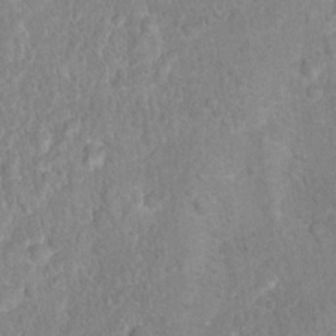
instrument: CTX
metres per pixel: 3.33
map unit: Hto
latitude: 16.7246
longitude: -41.5371
